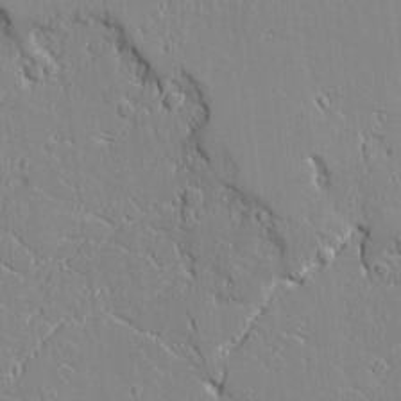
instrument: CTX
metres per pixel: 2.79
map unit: Aa
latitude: 10.8002
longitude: -129.5371
